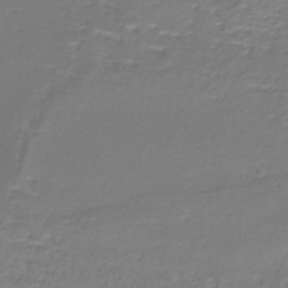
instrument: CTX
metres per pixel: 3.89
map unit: lHb
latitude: -40.8030
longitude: 59.1242
